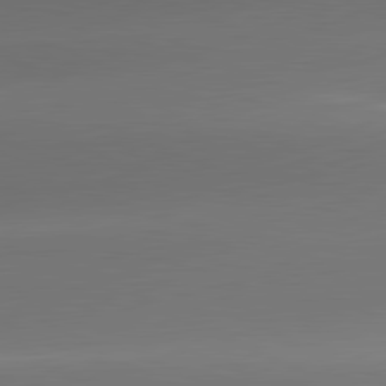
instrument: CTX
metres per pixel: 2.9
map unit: lApd
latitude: 81.6694
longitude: -160.1767
